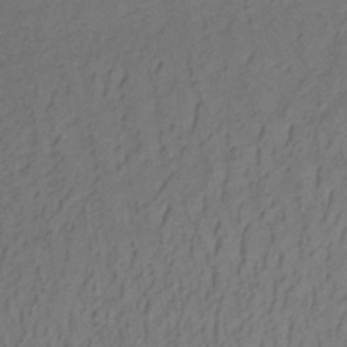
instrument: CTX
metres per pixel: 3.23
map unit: lHb
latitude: -32.8219
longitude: 64.8597
